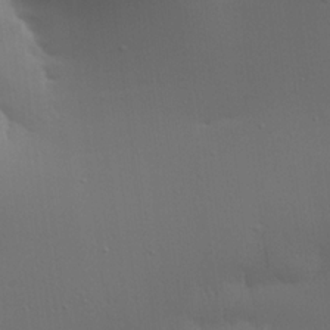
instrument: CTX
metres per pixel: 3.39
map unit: Aa
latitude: 19.3103
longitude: -144.9325
